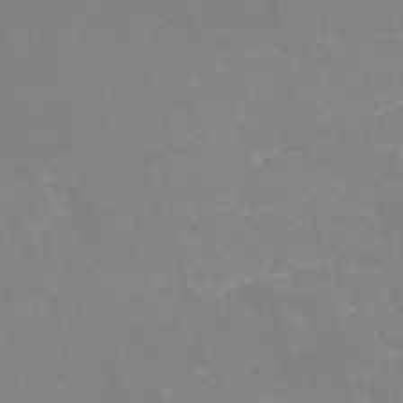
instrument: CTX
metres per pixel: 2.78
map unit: HNb
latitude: -54.6141
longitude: -37.9339
